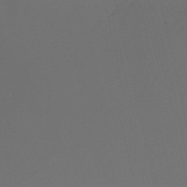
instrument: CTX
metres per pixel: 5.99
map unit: eHh
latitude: -53.0108
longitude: -25.1025
